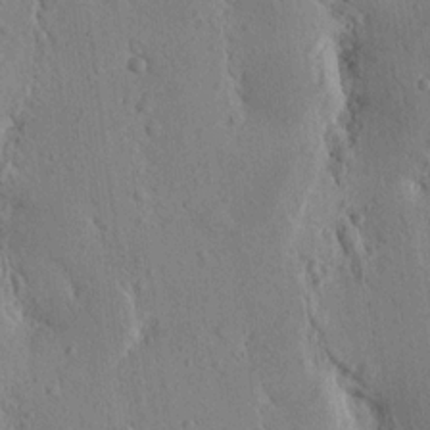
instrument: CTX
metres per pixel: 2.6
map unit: Nhu
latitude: 15.5938
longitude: -78.0444
